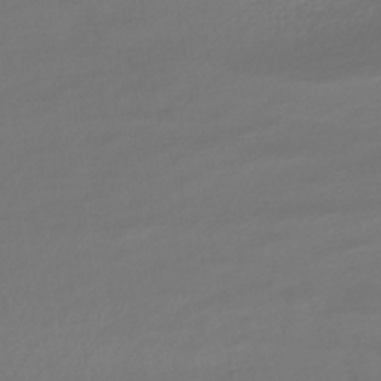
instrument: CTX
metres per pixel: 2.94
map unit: HNhu
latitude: -43.4454
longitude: 104.0661
